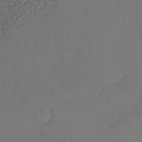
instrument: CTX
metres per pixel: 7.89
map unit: Nhe
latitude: -35.5210
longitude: -87.5938
